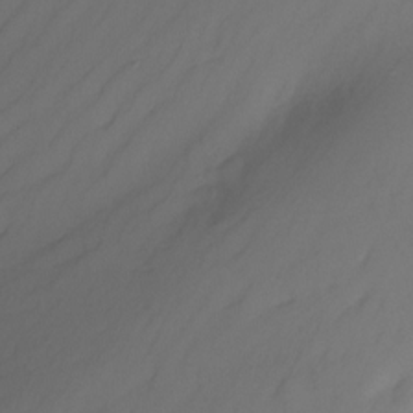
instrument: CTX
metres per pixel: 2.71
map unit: Nhu
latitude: -16.4629
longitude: -50.8002
